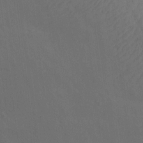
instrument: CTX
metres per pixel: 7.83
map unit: Nhu
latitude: -7.7477
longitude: -68.3467
